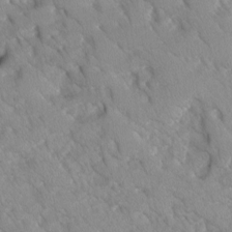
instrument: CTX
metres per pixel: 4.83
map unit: Ave
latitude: -10.7841
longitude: -118.5545
